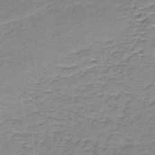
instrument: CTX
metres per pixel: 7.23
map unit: lHb
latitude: -41.6722
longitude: 58.1038
